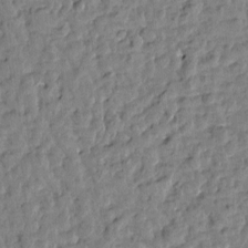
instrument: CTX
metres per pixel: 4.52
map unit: Htu
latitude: 0.8947
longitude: -179.4616
